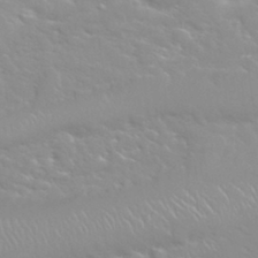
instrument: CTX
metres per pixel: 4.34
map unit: Nhu
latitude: 31.5560
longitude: -50.8947
